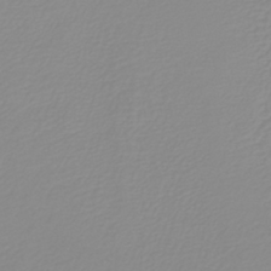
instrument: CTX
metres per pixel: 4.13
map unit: lHb
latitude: -40.5007
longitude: 60.2551
